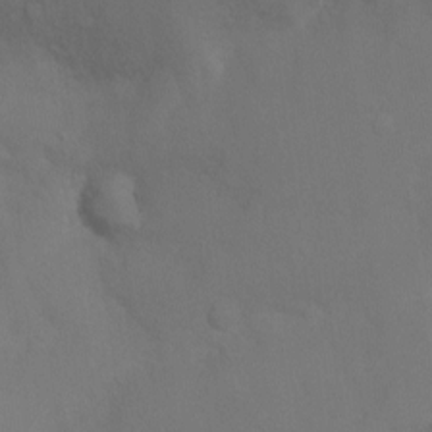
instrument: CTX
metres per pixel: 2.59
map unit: Ht
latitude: -4.9730
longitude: -26.2523
